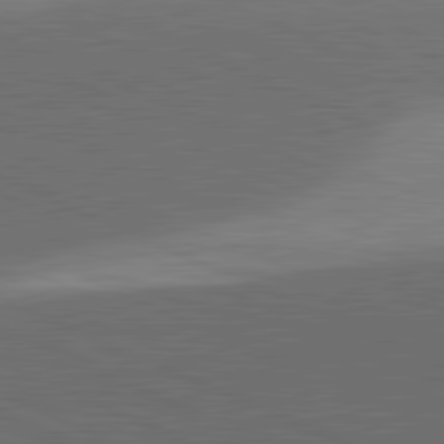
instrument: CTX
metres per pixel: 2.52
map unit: lApd
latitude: 81.7827
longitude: 148.2929
